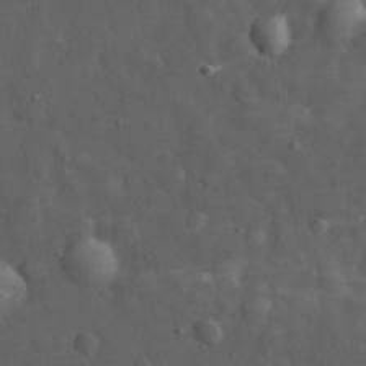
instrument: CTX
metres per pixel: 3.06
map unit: eHh
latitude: 31.5371
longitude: -71.0458
